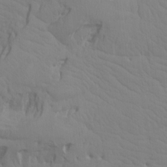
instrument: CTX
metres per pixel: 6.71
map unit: Aa
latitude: 17.8394
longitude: -143.7072
